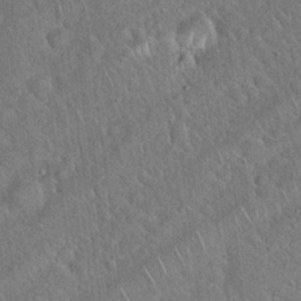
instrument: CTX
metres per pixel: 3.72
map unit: Hto
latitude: 19.0647
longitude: -51.5560
